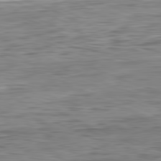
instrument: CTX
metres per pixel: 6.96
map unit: Ap
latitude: -82.0850
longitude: -76.1011
